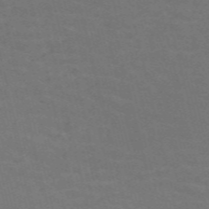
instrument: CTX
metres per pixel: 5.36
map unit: Nve
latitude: -59.3509
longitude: 63.2376
